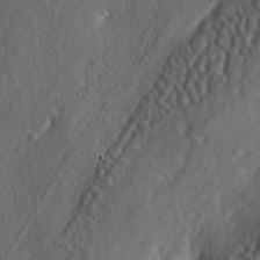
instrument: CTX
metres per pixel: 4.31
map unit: lAa
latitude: -5.8989
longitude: -125.0081
